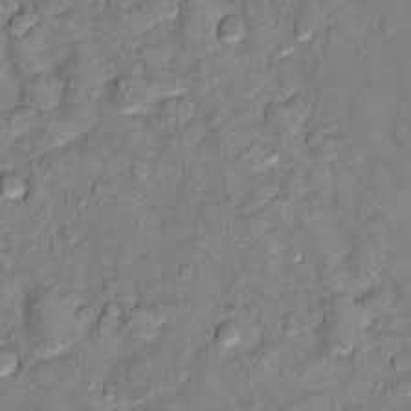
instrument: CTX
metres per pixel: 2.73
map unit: Ht
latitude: 11.0459
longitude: -33.5182
